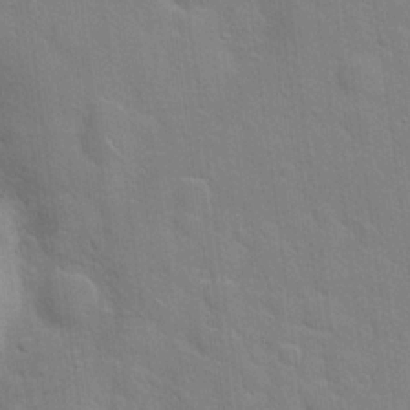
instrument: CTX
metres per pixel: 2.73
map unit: Hto
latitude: 20.4979
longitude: -52.0444
